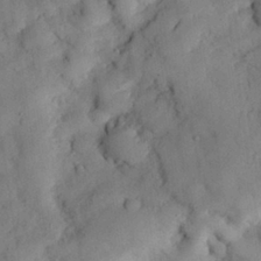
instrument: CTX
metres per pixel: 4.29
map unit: Nhu
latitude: 28.2144
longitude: -72.4034
